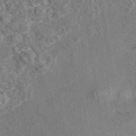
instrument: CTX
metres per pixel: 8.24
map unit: eAb
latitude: 43.2915
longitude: 105.2565
